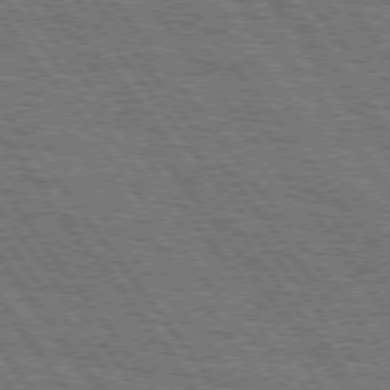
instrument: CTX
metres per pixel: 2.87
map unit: Hpe
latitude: 75.4049
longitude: -152.4412
